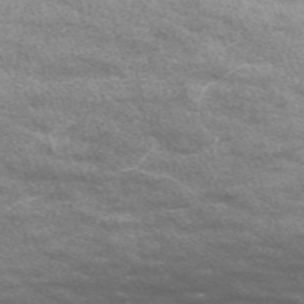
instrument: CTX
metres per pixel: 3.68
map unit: Nve
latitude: -58.7652
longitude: 57.3509
